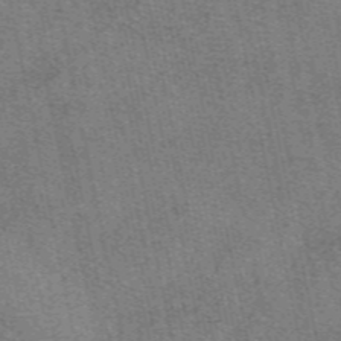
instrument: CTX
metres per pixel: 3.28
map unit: eAb
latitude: 49.4048
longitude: 104.8219
